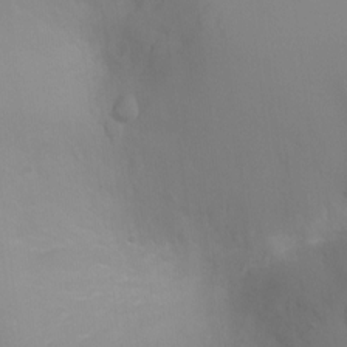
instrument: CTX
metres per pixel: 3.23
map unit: Ht
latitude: -2.5762
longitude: -24.2144
